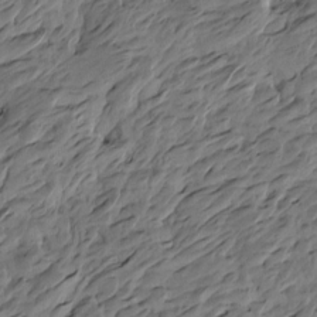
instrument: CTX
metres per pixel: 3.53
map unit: Htu
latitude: -5.1809
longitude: -177.0080
